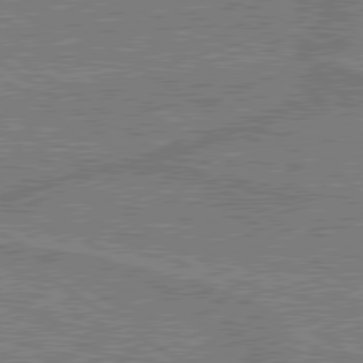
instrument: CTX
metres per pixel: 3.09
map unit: lApd
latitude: 79.6505
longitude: 170.0094
